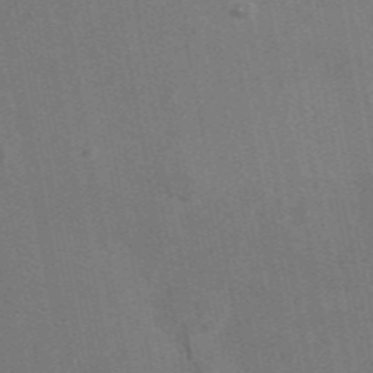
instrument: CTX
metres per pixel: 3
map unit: eAb
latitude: 47.2726
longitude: 116.8785
